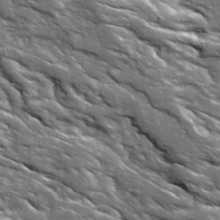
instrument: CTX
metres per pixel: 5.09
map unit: Ave
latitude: 19.3670
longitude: -135.6505
